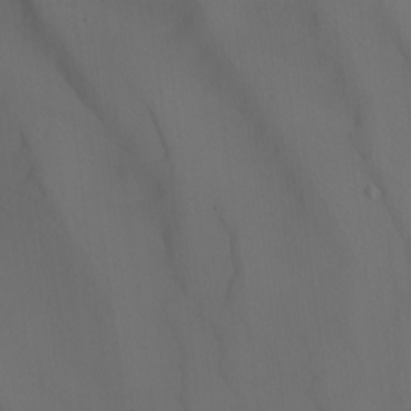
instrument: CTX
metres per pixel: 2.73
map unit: Nhu
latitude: -4.9730
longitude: -93.7638
